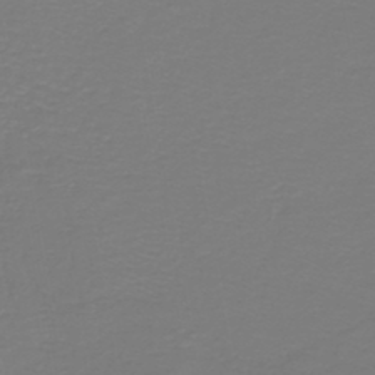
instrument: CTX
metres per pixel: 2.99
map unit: HNb
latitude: -46.3873
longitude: 53.6344
